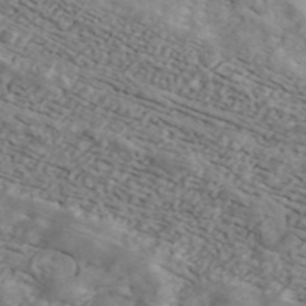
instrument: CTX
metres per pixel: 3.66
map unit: ANa
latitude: 43.6694
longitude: 47.3509
